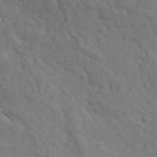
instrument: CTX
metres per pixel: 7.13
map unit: Ave
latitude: 17.8017
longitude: -132.5735
